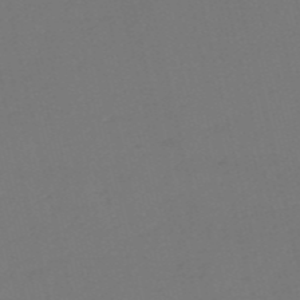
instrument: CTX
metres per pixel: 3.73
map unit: HNb
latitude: -55.0676
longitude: -38.8947
